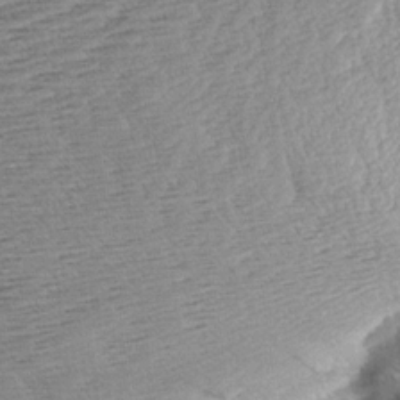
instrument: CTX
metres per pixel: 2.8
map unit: Aa
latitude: 8.5357
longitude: -140.1577
